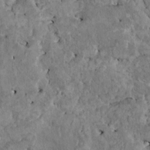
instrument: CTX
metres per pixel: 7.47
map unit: HNhu
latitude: 4.0444
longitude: 4.4062
